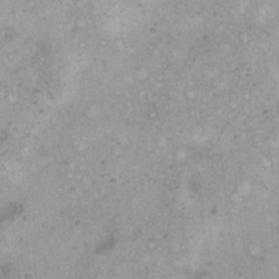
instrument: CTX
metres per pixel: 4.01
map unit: eHh
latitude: 16.8569
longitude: -63.2159
